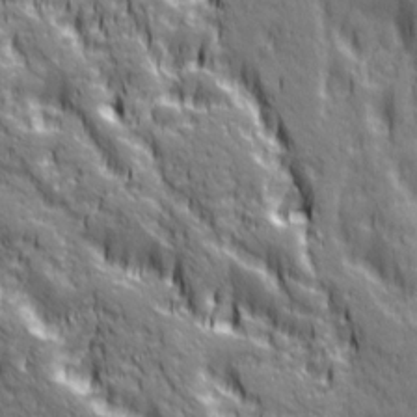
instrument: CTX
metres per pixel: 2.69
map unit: Ave
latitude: 20.0633
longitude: -134.5923
